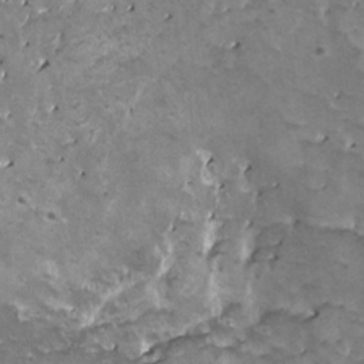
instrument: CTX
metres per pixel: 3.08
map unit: HNhu
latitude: 3.4615
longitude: 5.6722
